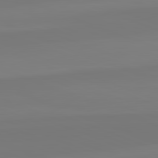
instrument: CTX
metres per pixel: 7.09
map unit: lApd
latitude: 82.2522
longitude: 146.1794
